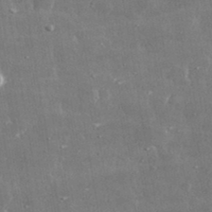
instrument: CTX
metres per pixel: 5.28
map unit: lHvf
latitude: 31.0837
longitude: -90.9514
